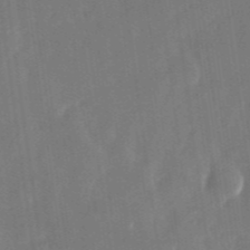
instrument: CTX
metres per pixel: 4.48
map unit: Nhu
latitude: -28.7085
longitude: -69.7828
